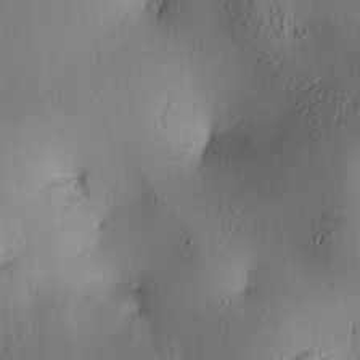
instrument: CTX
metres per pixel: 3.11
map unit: lAa
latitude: 5.8016
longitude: -113.8394
